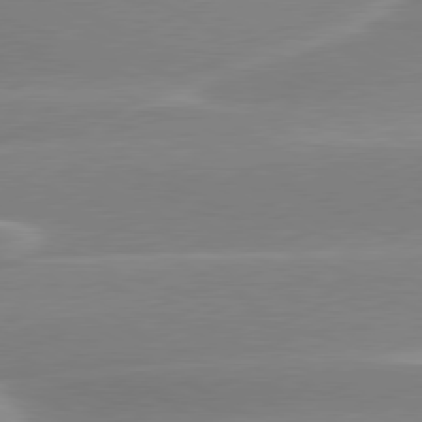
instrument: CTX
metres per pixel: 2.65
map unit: lApd
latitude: 79.7828
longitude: -115.0647
